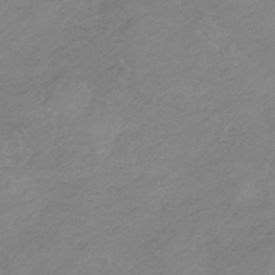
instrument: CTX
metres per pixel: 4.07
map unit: HNb
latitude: -34.8786
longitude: 56.1228
